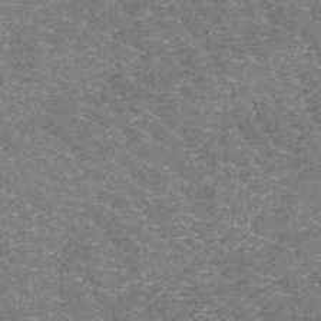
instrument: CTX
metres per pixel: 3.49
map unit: lHb
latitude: -41.2187
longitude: 66.3306
